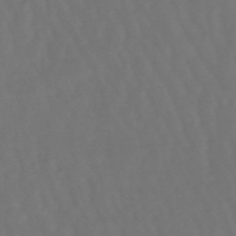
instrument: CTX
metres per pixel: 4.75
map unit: lHb
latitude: -47.8800
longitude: 79.1242
